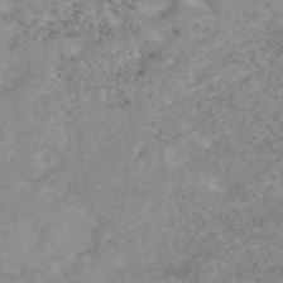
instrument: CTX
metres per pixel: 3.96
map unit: eAb
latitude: 48.0822
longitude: 120.8786
